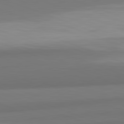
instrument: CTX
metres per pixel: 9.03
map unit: lApd
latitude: 82.3278
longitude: 170.3306
